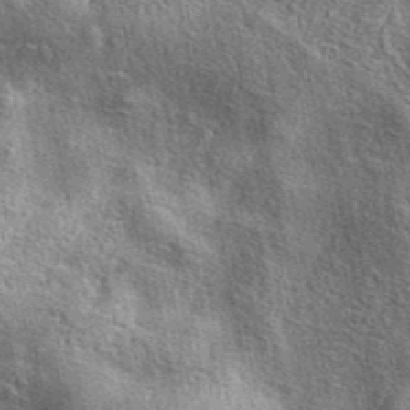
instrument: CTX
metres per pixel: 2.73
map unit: eAb
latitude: 39.9150
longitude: 105.7099
